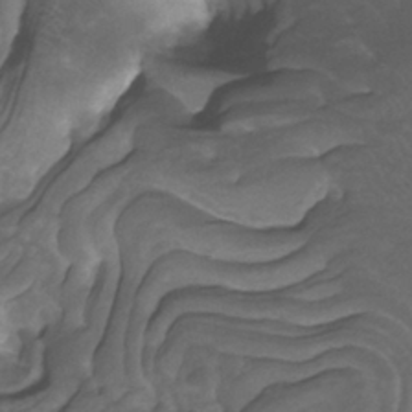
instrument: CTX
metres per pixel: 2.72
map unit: Nhu
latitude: -13.4455
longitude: -70.2333
